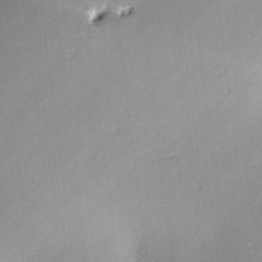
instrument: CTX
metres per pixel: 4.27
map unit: lAa
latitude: -10.7841
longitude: -125.2537
